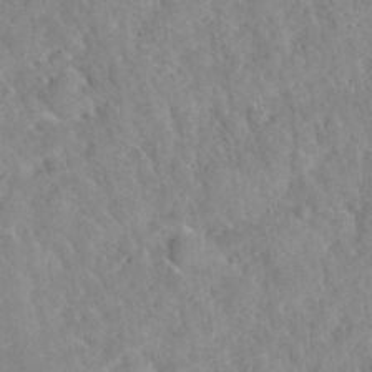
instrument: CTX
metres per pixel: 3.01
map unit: Hto
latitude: 35.9528
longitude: -50.9891
